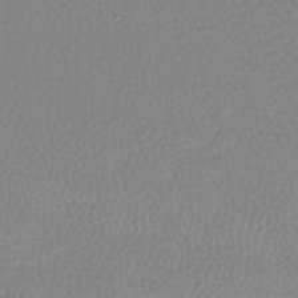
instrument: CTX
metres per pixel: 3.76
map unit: lHb
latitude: -43.8233
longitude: 76.2173
